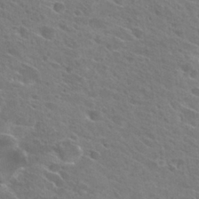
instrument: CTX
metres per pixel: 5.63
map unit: Hto
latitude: 26.5168
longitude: -41.4048
